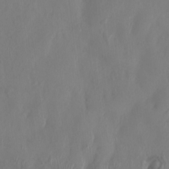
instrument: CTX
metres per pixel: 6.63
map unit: HNhu
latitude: 3.3104
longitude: -5.7261
